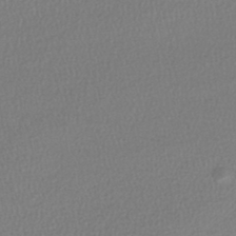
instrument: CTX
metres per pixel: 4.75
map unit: lHb
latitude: -42.3306
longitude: 68.7652
